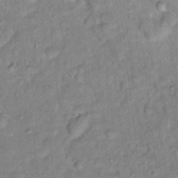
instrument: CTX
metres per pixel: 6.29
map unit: Hto
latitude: 16.5924
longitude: -35.7638
